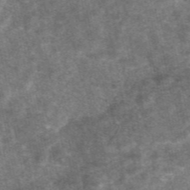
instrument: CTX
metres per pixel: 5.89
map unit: eAb
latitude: 47.2726
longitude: 121.2943
